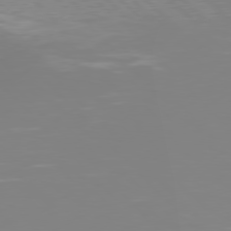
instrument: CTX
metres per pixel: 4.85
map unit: Hpe
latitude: 77.4804
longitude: -172.0255
